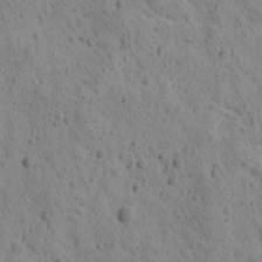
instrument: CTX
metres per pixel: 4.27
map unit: Ave
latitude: 11.5938
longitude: -105.7450
